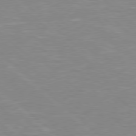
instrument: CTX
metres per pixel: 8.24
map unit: Hpe
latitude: 77.9717
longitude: -140.7813
